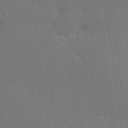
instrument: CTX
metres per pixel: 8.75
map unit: Hve
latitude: 26.9325
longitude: -90.5546
